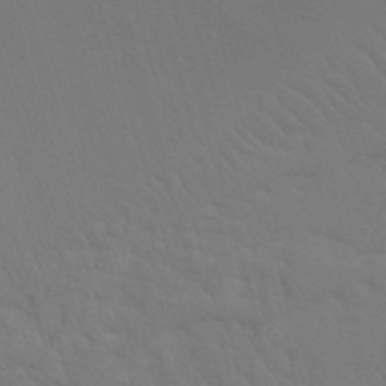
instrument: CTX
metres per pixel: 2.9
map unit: Nhu
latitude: 22.1011
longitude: -73.6316
